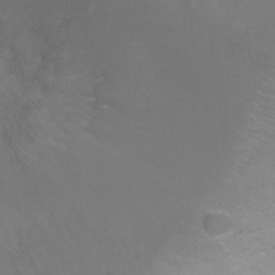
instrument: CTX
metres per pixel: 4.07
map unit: Ht
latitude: -8.6707
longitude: -20.6113
